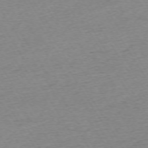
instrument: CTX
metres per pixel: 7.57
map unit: Ap
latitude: -72.8975
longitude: -68.5546
